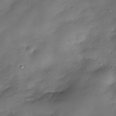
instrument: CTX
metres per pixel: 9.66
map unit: Nhe
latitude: -34.4629
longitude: -144.1011
